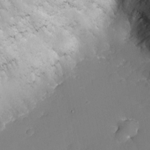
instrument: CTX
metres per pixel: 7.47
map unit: Nhu
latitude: -8.2739
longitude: -85.8961
